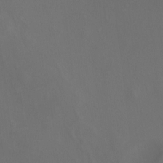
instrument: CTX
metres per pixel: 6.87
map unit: Ht
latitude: -4.1228
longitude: -62.3090
